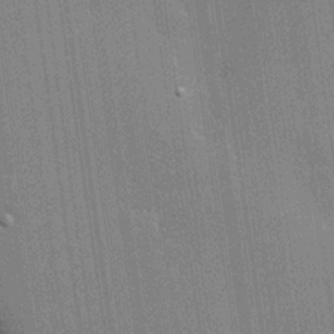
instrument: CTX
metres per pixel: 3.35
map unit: lHvf
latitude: 20.2145
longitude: 142.9352
